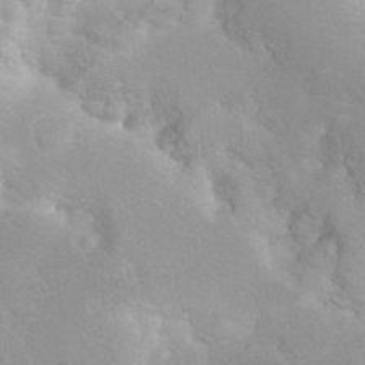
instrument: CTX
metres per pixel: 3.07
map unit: Hto
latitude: 7.1025
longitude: -30.7058
